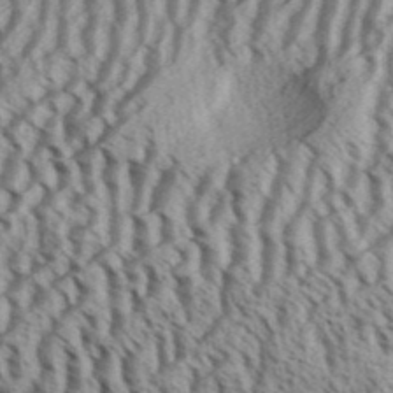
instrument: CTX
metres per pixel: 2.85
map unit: Aa
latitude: 32.4979
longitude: -137.3293
